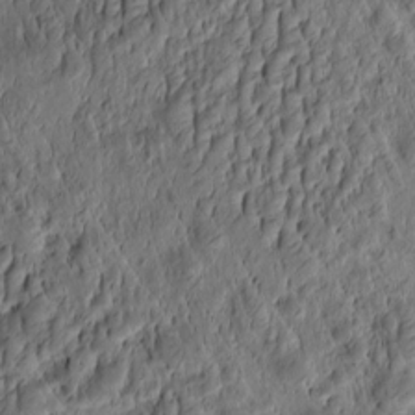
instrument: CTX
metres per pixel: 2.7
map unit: eHh
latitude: -1.2376
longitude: 15.5966
